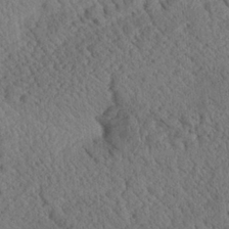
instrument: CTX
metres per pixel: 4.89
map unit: Aa
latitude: 24.5356
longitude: -134.4790
